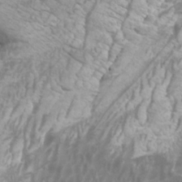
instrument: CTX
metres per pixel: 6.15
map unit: Htu
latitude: -6.1983
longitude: -75.3293
